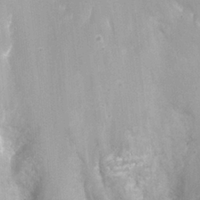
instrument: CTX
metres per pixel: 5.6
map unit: Nhu
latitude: 25.6127
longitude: -54.7813
